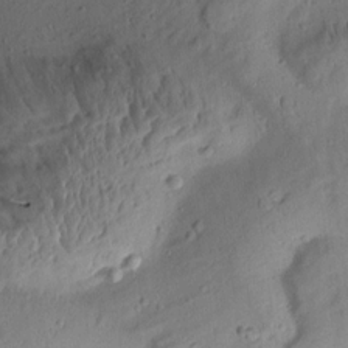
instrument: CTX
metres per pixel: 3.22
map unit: Aa
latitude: 13.1025
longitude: -139.8772
